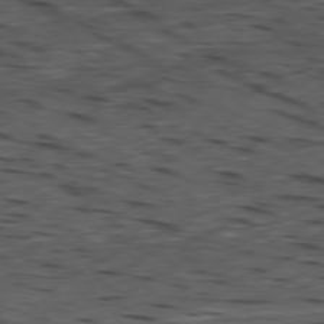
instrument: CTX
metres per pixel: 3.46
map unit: Ap
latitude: -79.6344
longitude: -59.1592
